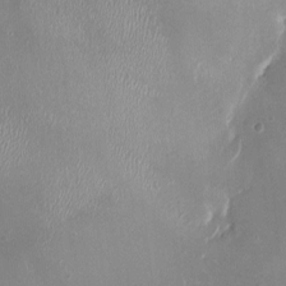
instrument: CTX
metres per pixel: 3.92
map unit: HNhu
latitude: -2.6707
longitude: -6.4223
